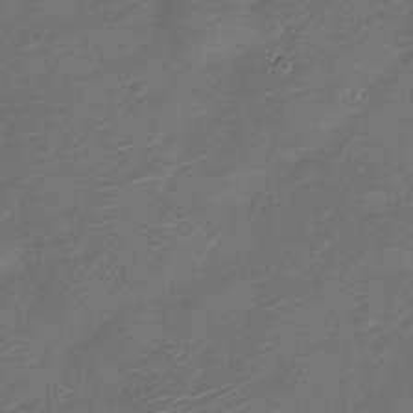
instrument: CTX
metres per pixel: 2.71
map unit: Nve
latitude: -20.5573
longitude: 105.0864
